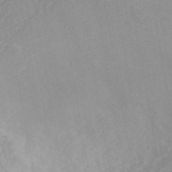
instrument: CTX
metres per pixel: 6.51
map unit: ANa
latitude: 44.9702
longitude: 24.2739
